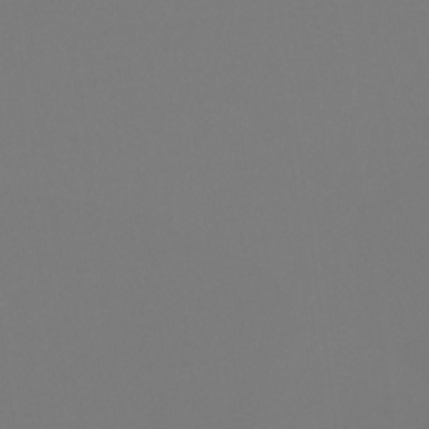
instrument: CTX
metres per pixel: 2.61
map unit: eHb
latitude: -30.5951
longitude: 62.3684
